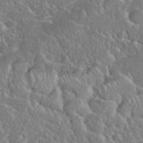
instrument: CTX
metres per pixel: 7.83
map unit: eHh
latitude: 37.2726
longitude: -61.1403
